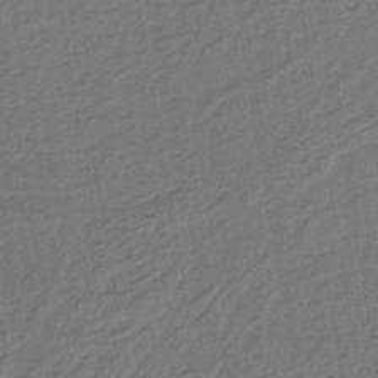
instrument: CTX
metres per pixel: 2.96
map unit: lHb
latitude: -42.6140
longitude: 61.1809
